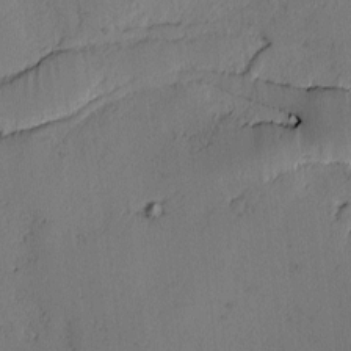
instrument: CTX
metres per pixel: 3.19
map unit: lAvf
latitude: -2.4628
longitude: -106.8947
